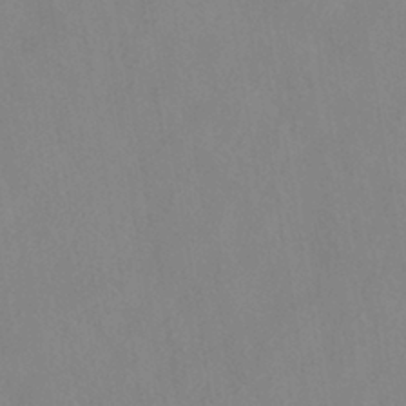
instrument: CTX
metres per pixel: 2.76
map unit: HNhu
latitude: -40.0472
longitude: 100.9919
